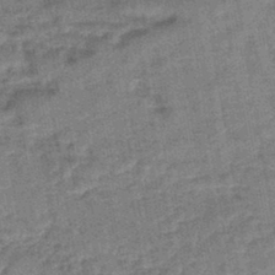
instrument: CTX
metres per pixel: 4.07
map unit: lHb
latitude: -43.1053
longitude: 80.0472
